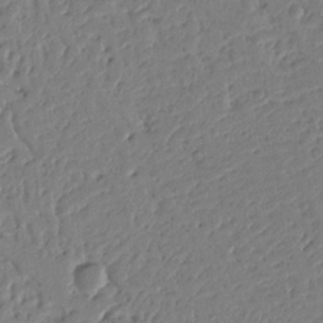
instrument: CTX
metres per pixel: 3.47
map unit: Nhu
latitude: 14.4223
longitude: -78.5546
